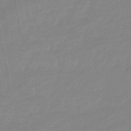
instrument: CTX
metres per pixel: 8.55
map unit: eHb
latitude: -48.2362
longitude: 86.0472
